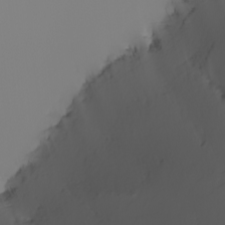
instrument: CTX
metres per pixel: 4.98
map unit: Nhu
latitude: -6.3873
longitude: -94.2712
